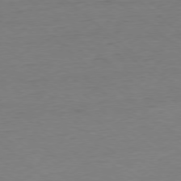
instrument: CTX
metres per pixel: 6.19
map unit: Ap
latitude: -78.3117
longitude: -87.4615
